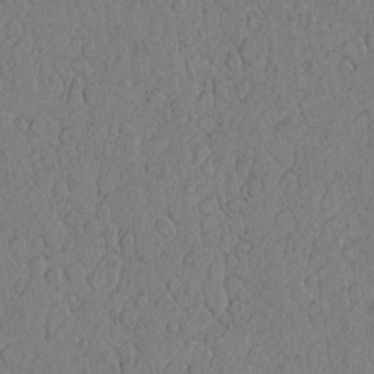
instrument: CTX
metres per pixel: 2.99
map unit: Htu
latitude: -3.1242
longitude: 167.7478
